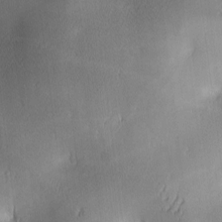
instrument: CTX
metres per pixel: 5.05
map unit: lAa
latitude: 2.7435
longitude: -117.3860
